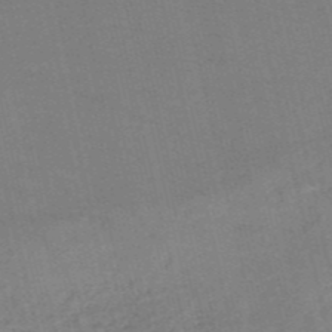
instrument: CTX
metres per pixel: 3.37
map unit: HNb
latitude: -53.8422
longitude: -45.8772
